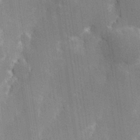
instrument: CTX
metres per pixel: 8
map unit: Hve
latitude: 31.0837
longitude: 149.4266
